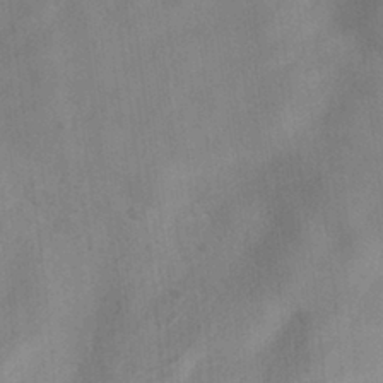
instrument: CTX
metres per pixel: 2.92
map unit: ANa
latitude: -39.0298
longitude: 96.2929
